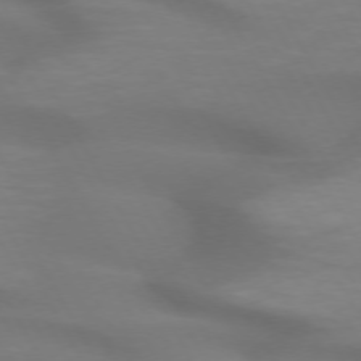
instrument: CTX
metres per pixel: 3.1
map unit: lApd
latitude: 72.4034
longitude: -49.6316
